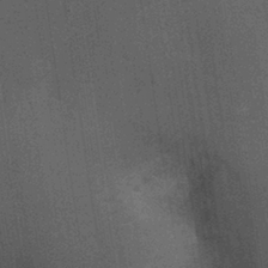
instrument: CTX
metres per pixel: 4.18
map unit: Ht
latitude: -1.1432
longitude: -15.8962
